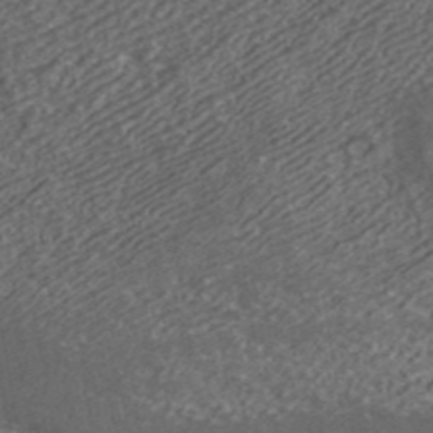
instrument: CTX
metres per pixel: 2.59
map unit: ANa
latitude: 42.1578
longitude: 26.4817
